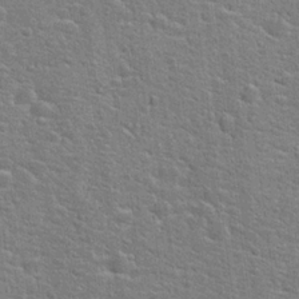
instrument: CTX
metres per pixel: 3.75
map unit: Hto
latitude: 21.8395
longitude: -44.0444
